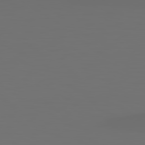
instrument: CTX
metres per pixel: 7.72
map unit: Hpe
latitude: 79.0081
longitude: -139.1214
